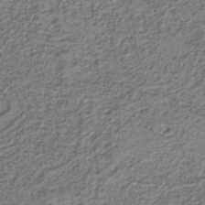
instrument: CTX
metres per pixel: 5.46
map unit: eAb
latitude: -40.0283
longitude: 51.6722
